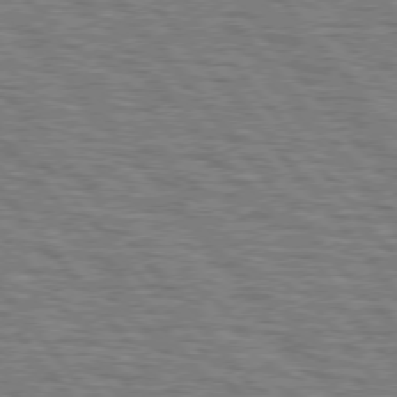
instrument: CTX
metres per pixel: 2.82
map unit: lApd
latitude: 75.7450
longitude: -76.2333
